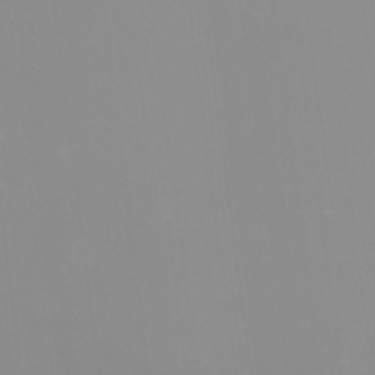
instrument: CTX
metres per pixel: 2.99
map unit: Nhu
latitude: -9.3510
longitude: -79.1214
